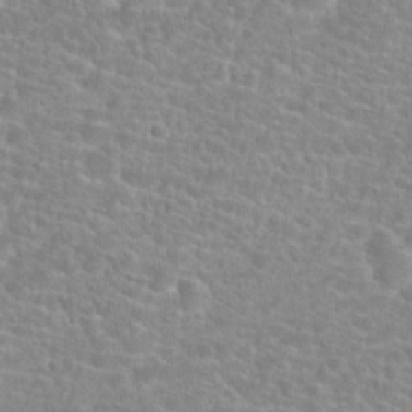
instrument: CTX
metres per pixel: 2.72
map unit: Hto
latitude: 24.5734
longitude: -48.4034
